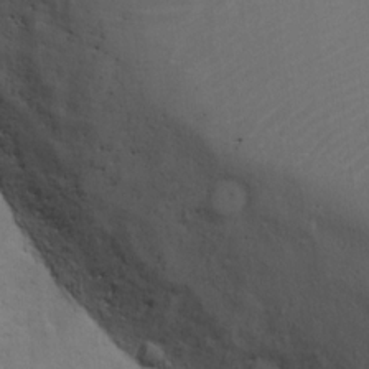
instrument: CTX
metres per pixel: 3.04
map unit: Ht
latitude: 13.1214
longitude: -39.8772
